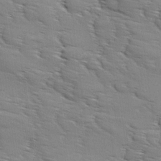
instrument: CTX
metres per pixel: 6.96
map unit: Ave
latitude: 11.8395
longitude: -106.0444
